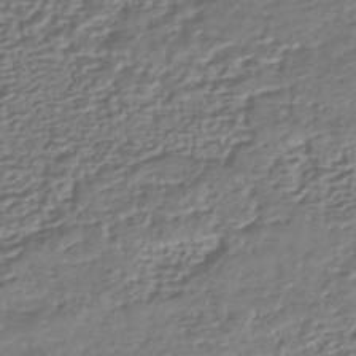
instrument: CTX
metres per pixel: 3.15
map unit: HNhu
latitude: -43.3320
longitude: 107.1998
